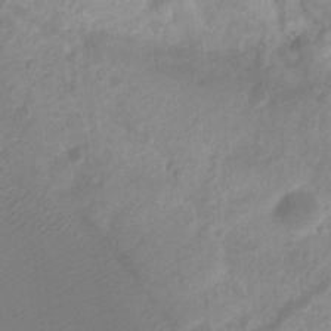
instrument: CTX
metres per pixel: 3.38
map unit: Htu
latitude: 2.3278
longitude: -21.7072
